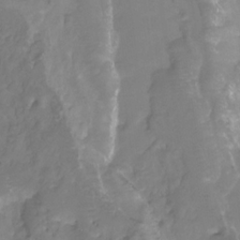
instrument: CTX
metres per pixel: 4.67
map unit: HNhu
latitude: -27.5966
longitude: 75.0298
